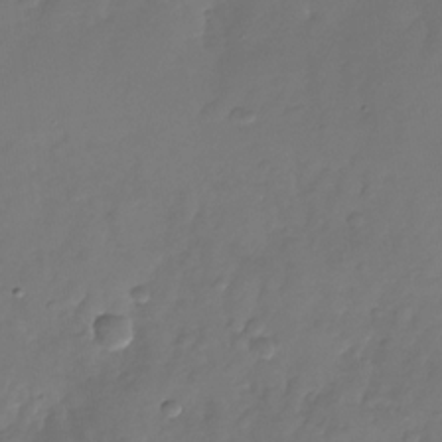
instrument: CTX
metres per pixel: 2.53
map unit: Nhu
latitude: -26.7085
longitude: -71.0080
